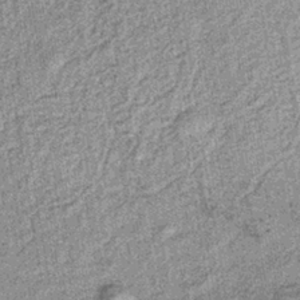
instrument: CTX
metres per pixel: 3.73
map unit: lHb
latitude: -37.7477
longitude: 64.0472
